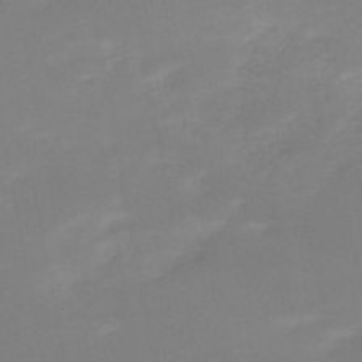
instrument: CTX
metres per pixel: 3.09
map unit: HNb
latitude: -51.1431
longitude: -50.4034
